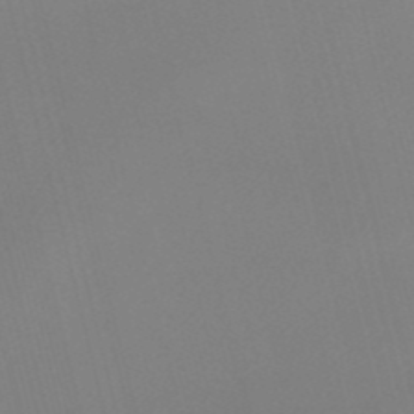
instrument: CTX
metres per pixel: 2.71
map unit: lHb
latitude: -49.1242
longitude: 76.5007
